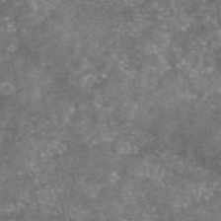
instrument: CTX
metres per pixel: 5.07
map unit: eAb
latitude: 46.9514
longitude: 123.3510
